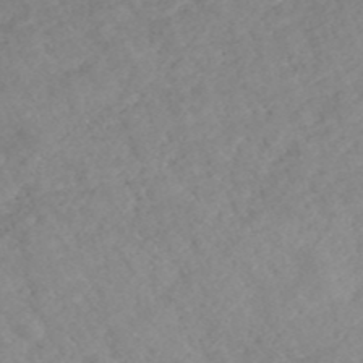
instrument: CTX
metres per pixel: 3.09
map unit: ANa
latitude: 42.5168
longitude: 27.3131
